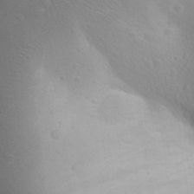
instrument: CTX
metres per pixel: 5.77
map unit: Aa
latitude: 27.4804
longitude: -143.1403
